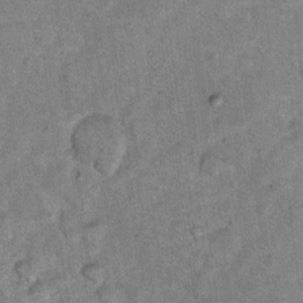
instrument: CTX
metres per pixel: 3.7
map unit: Hto
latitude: 11.9528
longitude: -37.4993
